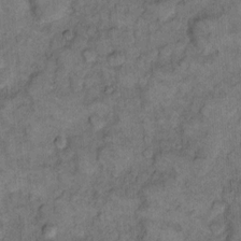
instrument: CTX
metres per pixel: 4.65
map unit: eHh
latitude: 13.4993
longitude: -64.6490
